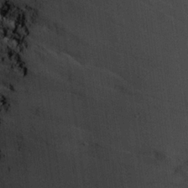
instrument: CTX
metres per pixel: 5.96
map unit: Hve
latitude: 24.4223
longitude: 147.8989
